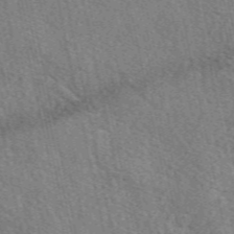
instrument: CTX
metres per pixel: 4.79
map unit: eAb
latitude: 50.5734
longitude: 114.1983
